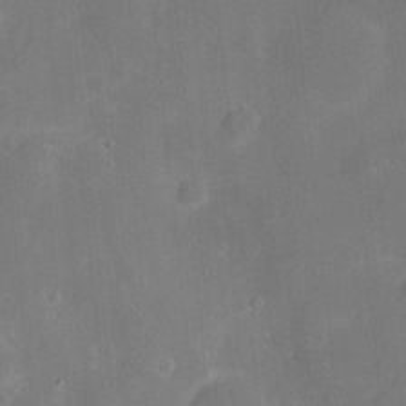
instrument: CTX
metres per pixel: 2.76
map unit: Hve
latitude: -10.8786
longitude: 175.4265
